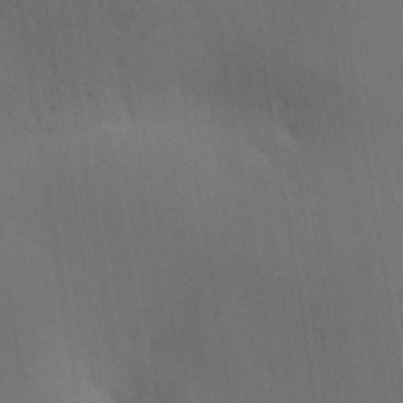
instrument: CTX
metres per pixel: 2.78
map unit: lAa
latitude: 11.8206
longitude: -108.3467
